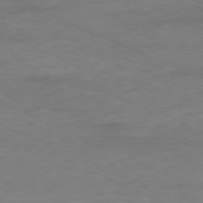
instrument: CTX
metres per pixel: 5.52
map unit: Ap
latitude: -80.2551
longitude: -104.4034
